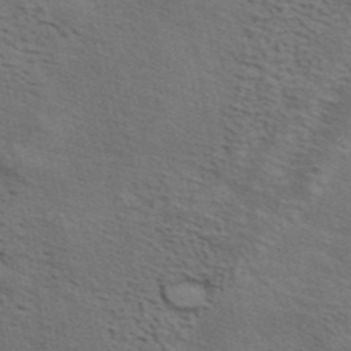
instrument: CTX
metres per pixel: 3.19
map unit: ANa
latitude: 44.7058
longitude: 37.9745
